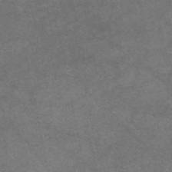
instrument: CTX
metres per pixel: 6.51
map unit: eAb
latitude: 47.6694
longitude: 125.0108
